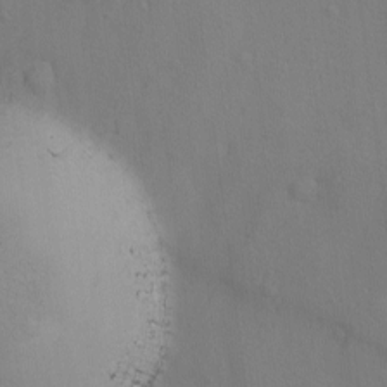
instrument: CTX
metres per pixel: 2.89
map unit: Ave
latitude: -8.1417
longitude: -119.6694
